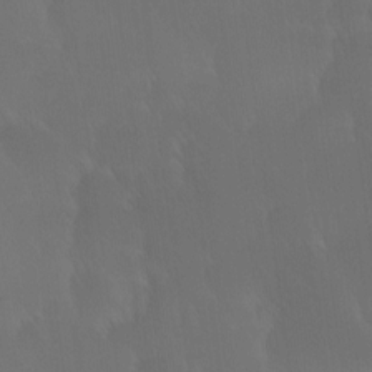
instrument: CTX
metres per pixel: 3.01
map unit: Ave
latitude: 12.4223
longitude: -105.7072
